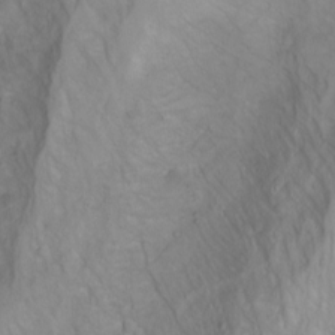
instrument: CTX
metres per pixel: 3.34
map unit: Aa
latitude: -3.6532
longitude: -71.7072
